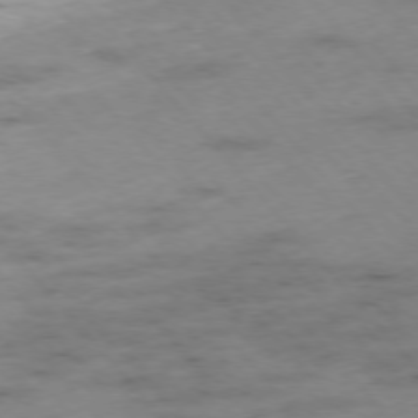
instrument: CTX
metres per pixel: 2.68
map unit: Hpe
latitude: -76.2928
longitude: -17.7639
